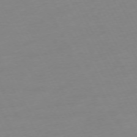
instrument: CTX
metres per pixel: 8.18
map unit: Ap
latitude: -73.3509
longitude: -69.4993
